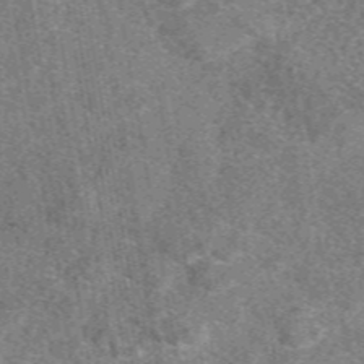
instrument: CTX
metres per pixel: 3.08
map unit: eAb
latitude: 48.6679
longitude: 109.1620
